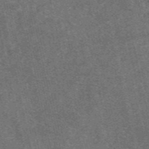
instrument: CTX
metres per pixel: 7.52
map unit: eAb
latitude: 47.0837
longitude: 119.5399
